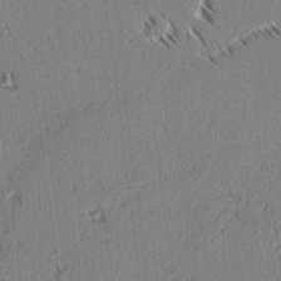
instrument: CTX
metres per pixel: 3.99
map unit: lAvf
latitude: 3.4048
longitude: -106.1389
